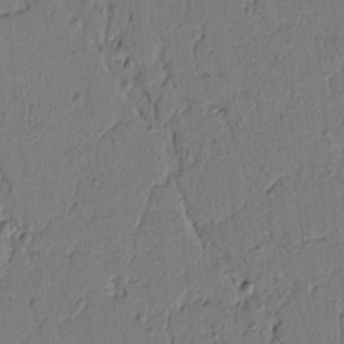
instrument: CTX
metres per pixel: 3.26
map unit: lAvf
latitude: 5.1970
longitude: 165.4455
